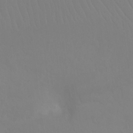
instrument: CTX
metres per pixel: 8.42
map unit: Ht
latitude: -8.0094
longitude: -32.2711
